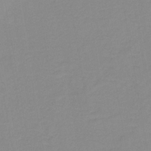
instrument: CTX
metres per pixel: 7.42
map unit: HNb
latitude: -35.5021
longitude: 51.6155
